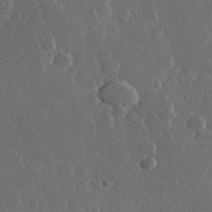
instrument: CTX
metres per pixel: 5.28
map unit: Hve
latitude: 23.0080
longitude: 147.4832
